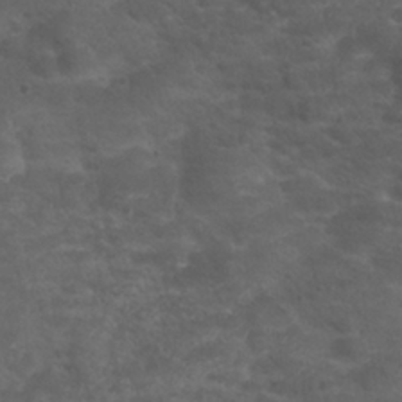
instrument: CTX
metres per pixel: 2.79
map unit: Nhu
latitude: 25.9528
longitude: -50.7624
